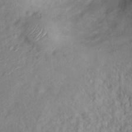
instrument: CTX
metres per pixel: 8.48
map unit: Hto
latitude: 13.8206
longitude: -38.6112
